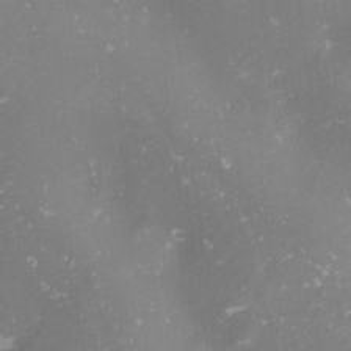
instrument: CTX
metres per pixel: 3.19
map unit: Nhu
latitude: -1.2376
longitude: -81.0458
